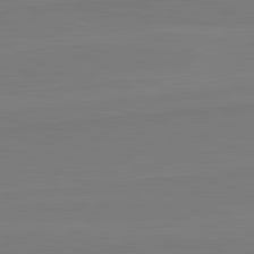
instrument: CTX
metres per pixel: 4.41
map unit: lApd
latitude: 82.1577
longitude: 165.6911
